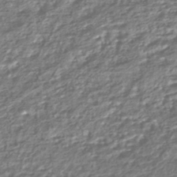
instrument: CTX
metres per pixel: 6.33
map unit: HNhu
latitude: -44.6707
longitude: 97.5021
